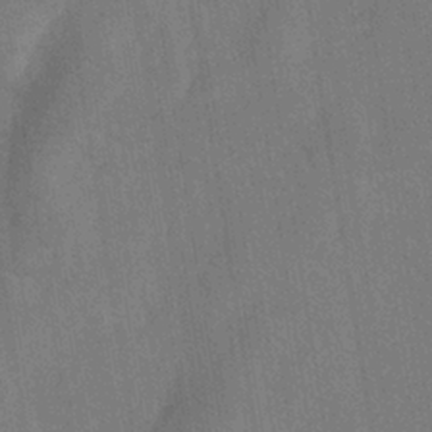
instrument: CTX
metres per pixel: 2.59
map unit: eHh
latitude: -39.0864
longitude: -26.8191
